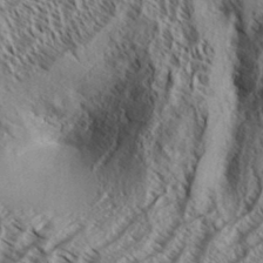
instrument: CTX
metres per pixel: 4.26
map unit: Aa
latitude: 33.7261
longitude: -137.9150
